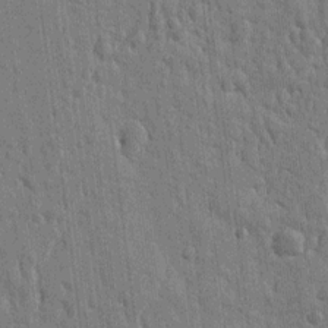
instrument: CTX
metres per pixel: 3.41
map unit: Ht
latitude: 10.7435
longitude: -77.1781
